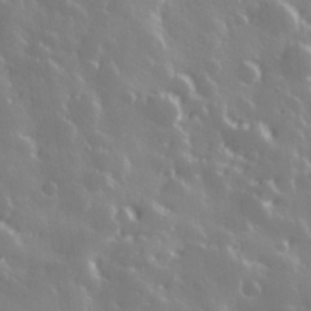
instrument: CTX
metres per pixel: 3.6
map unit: Hve
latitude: 28.3089
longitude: 146.7652
